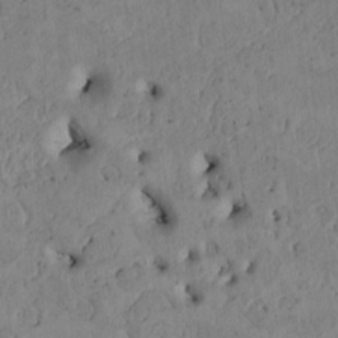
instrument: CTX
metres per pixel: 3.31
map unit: Htu
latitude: 2.6490
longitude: 148.8786
